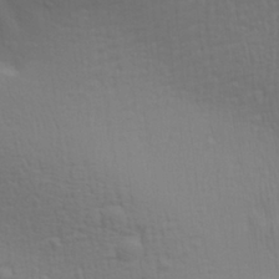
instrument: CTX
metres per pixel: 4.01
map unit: Aa
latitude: 28.5546
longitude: -139.1592
